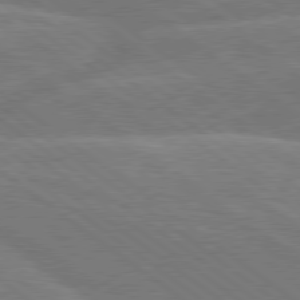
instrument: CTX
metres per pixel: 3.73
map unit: Hpe
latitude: 78.8569
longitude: -154.0255
